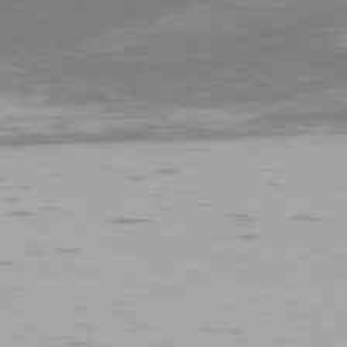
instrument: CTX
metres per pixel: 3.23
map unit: Hpe
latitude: 76.9136
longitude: -170.8002
